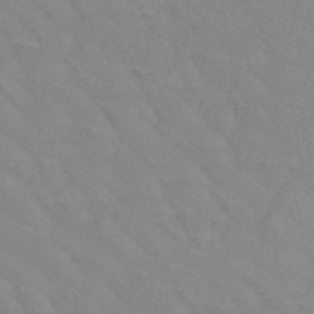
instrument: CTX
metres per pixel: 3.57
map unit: HNb
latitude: -45.2376
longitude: -42.0444
